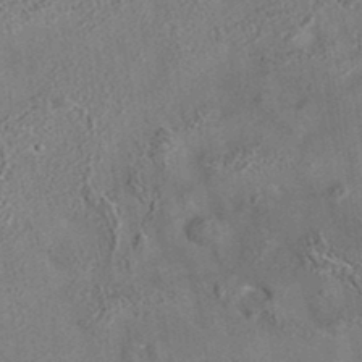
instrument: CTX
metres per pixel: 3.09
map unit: eAb
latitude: 35.3859
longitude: 112.0472
